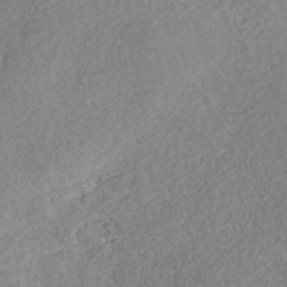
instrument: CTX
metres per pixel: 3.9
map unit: Nhe
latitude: -40.8219
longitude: -109.9717
